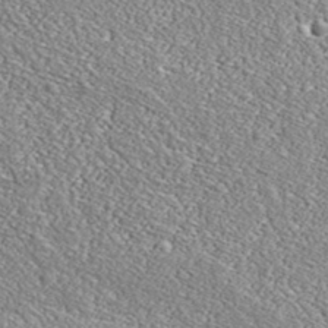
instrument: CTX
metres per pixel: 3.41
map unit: lHvf
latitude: 38.3089
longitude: -92.4601
